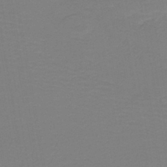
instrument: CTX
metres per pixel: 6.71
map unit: lHb
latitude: -42.1794
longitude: 52.8030
